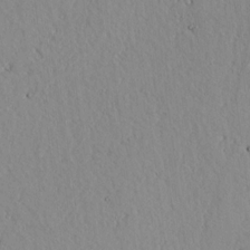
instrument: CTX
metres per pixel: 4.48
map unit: lAvf
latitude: 7.2348
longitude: 169.0108
